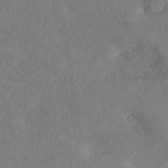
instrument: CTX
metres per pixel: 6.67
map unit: eHh
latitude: -42.1038
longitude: 121.0108
